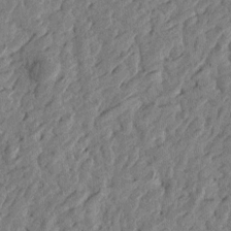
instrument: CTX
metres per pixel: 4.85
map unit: Htu
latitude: -2.7274
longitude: -179.5183
